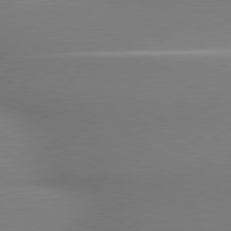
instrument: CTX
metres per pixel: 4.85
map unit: lApd
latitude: 79.6883
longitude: 178.0472
